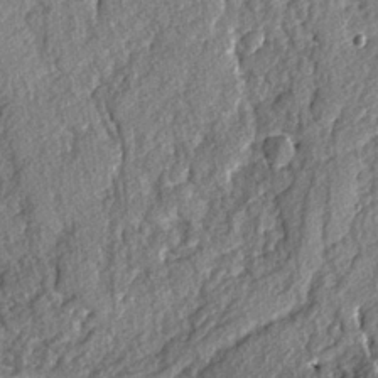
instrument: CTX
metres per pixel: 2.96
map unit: lAvf
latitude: -4.2172
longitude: -108.0255
